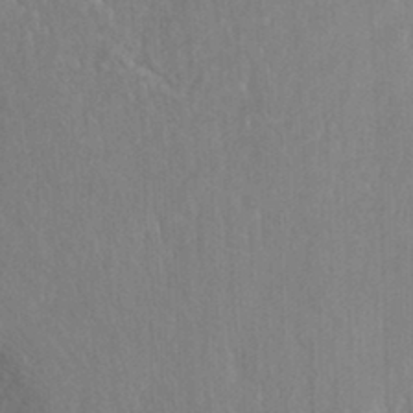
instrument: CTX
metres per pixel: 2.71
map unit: Nhe
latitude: -42.0849
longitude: -111.0648
